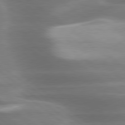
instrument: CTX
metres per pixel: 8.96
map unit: lApd
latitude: 79.7072
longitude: -118.3089
